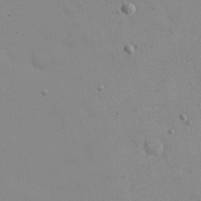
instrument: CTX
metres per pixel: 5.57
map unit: eHh
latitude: 24.5545
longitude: -65.4993
